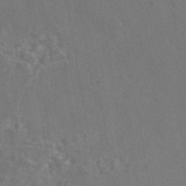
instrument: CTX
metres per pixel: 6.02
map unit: eAb
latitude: 47.0270
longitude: 109.2754
